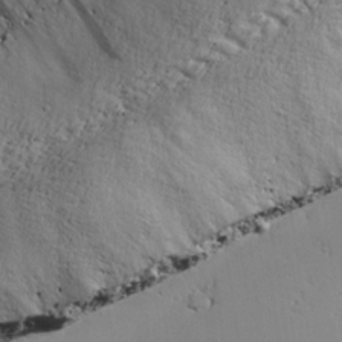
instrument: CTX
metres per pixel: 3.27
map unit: lAvf
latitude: 26.1767
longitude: -110.8191
